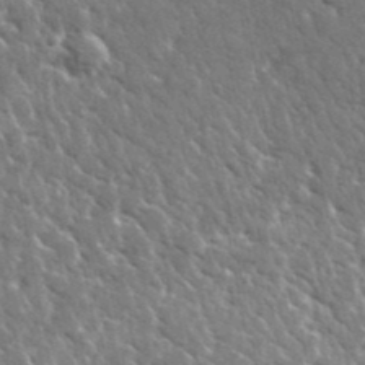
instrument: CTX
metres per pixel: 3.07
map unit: lHvf
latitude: 36.0822
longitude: -88.6113
